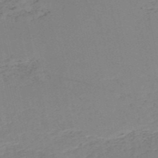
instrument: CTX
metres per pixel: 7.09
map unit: HNb
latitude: -52.8974
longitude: -42.4034
